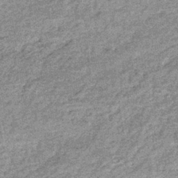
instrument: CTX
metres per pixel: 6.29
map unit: lHb
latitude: -36.3873
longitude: 66.2740
